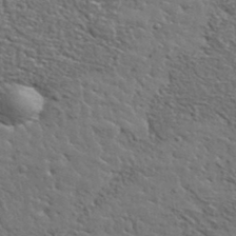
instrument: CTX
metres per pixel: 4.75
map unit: lHvf
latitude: 37.2348
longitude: -88.7625
